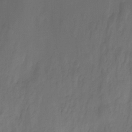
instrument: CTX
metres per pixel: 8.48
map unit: Nhu
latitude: -13.0298
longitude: -51.2726
